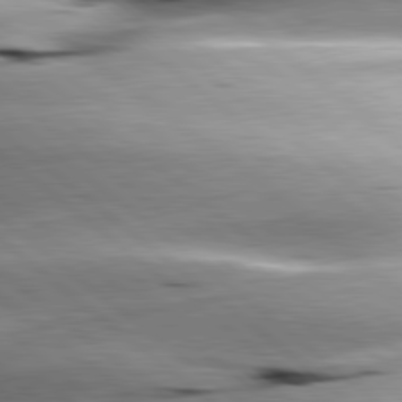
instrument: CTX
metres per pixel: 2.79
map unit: lApd
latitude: 80.2145
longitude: -143.6127
